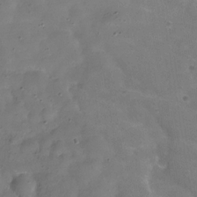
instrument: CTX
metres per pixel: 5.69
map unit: Hve
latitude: -31.1053
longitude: 95.1620
